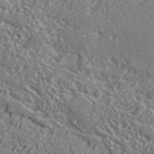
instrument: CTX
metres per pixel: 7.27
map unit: lHvf
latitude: 41.6504
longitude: -88.6113
